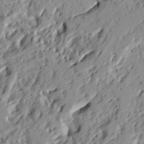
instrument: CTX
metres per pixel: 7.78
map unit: Ht
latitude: 8.6680
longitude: -77.4993
